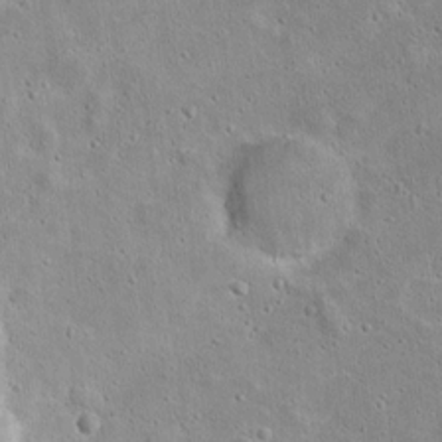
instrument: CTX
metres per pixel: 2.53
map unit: Hto
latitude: 16.1767
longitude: -37.7072
